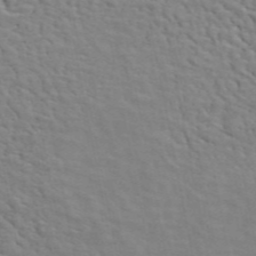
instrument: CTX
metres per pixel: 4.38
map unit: ANa
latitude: 47.3482
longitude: -82.9513
